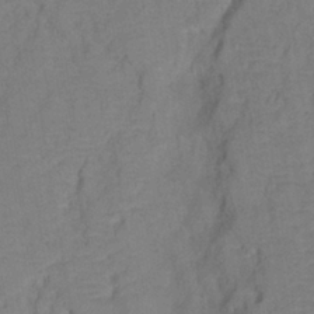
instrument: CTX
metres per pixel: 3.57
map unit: Ht
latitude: 0.8569
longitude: -33.1970
